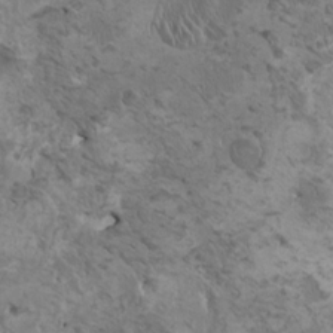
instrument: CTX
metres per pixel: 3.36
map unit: HNhu
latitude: 3.7071
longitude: 4.5573
